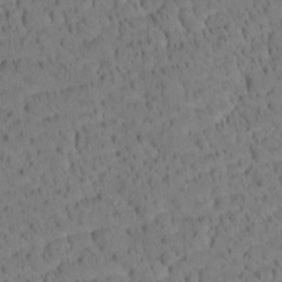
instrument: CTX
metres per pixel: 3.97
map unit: Htu
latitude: -4.5196
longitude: 173.6722
